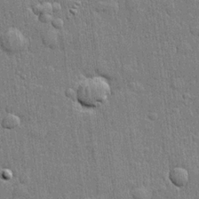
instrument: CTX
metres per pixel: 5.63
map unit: lHvf
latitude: 21.9717
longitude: 143.0297
